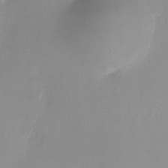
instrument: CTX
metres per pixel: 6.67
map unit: Nhu
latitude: -23.4832
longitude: -71.4237
